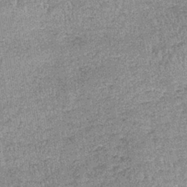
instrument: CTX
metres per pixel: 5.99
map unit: lHb
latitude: -36.0094
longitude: 65.3321
